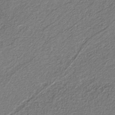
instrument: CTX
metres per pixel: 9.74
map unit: eAb
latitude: -39.1053
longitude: 51.4832
